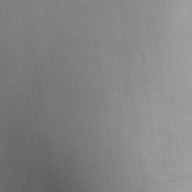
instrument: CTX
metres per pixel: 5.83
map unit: Aa
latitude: 26.0822
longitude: -137.2915
